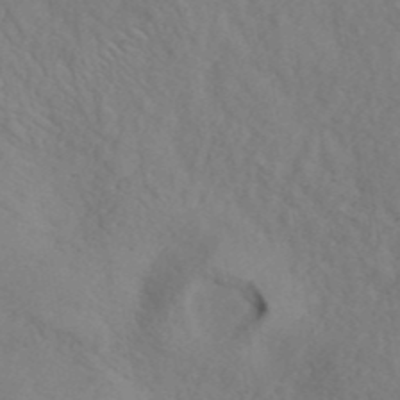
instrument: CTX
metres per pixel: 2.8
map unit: ANa
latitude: 42.1389
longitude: 53.9178
